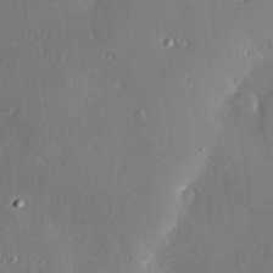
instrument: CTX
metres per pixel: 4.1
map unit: Hve
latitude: 26.4790
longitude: -90.8758
